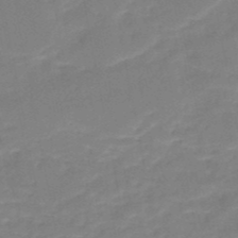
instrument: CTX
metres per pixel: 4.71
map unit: HNb
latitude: -49.8045
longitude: -39.3482
